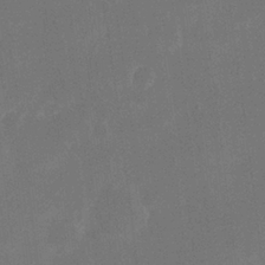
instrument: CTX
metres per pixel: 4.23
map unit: eHh
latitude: 20.0633
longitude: -68.8947
